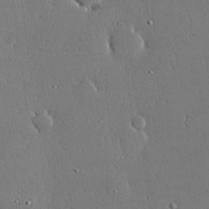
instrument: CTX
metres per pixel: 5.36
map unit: lHvf
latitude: 20.3279
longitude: 146.1794
